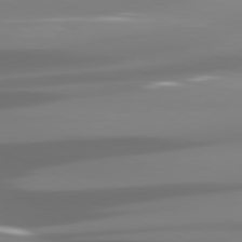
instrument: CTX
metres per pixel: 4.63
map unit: lApd
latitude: 81.3671
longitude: -139.0836
